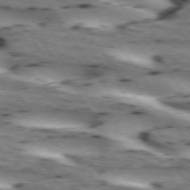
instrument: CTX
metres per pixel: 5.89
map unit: lApd
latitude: 73.0459
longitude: -53.9717
